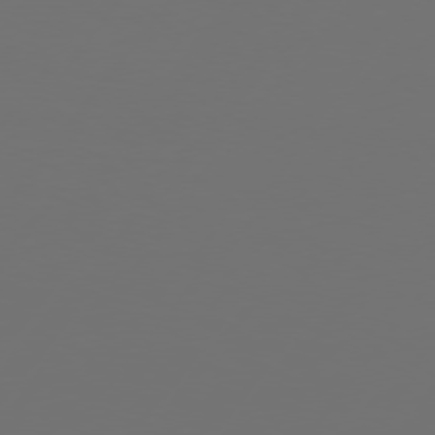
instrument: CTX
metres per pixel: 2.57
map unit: Hpe
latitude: 75.1970
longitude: -129.8205
